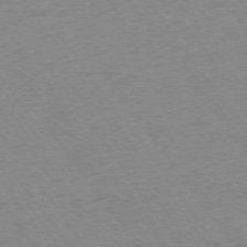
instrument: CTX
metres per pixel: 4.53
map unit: Ap
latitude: -74.7086
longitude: -77.8583
